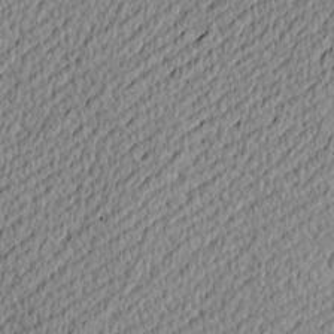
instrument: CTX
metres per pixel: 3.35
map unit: Nve
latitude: -8.9542
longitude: 173.5777
